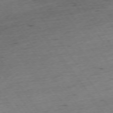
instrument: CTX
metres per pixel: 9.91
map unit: Ap
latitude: -74.3307
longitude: -73.3671
